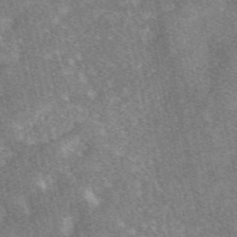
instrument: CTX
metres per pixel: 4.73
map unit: eAb
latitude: 47.5183
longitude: 119.5210
